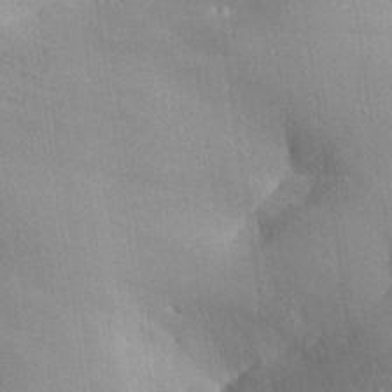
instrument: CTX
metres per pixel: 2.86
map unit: Aa
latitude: 29.5938
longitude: -131.6694
